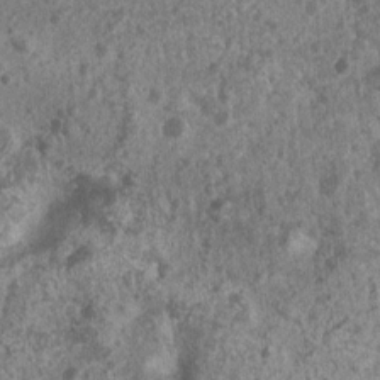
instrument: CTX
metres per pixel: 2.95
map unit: Nhu
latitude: 7.0647
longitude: -20.1767
